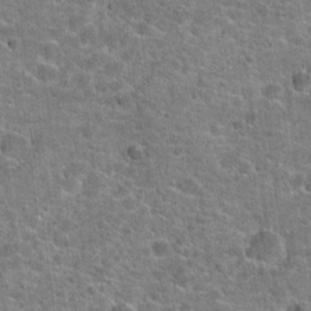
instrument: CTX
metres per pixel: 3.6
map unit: Hto
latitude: 20.4412
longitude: -43.9717
